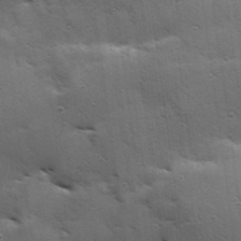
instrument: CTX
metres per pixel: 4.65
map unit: Hve
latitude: 23.8016
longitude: -96.1767
